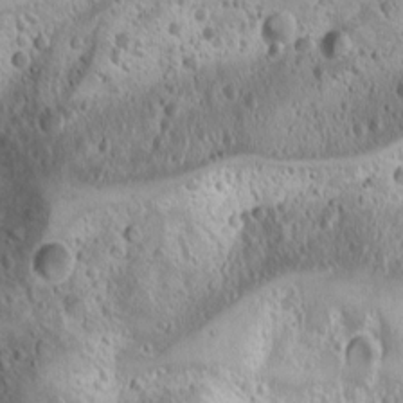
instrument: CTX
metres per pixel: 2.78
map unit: Nhu
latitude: -4.4818
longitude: -86.3467
